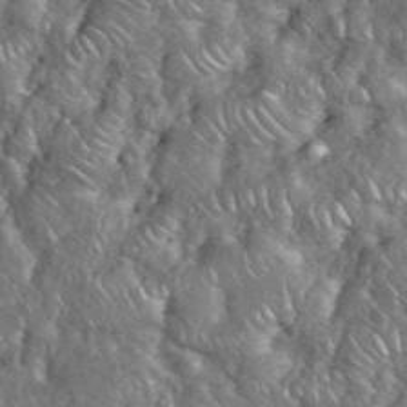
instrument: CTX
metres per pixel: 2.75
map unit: eHh
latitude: 38.1389
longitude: -58.8758
